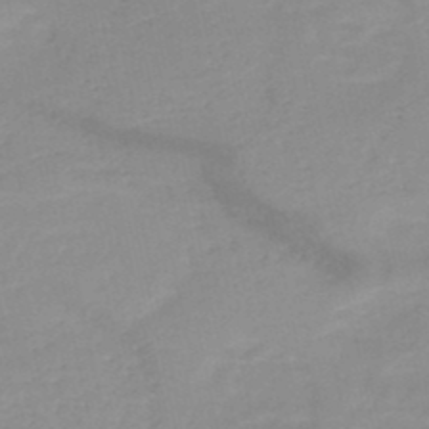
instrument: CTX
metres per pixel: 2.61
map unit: HNb
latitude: -48.8975
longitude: -43.5938
